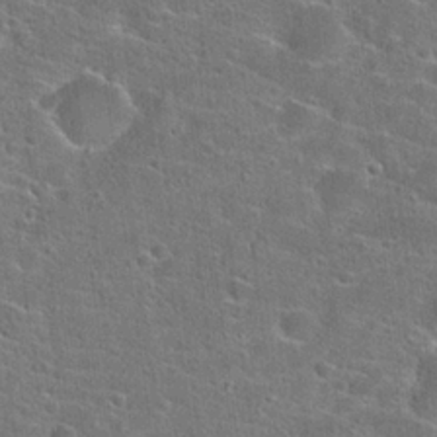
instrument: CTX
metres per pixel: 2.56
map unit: Hto
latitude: 23.2537
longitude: -44.6301
